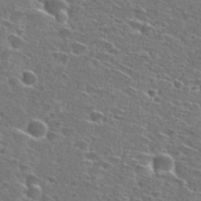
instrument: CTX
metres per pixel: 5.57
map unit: Hto
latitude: 27.3293
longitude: -47.1781
